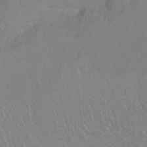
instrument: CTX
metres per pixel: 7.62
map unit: Ht
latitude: -7.4454
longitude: -37.7450
